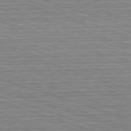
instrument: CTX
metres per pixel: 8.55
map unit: Hpe
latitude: -82.7652
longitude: 9.6911
